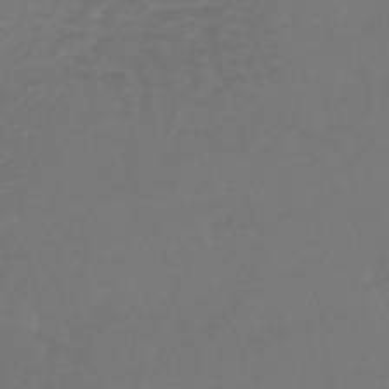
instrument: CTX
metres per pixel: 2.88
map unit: lHb
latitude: -42.4440
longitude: 65.2187
